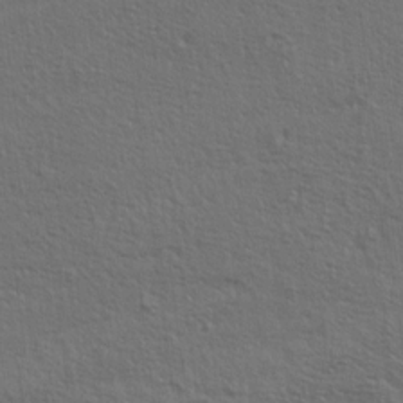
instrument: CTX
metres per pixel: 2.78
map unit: lAa
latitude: 4.4601
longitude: -113.1025
